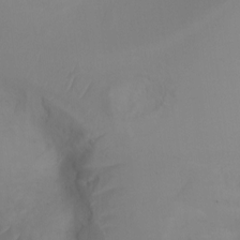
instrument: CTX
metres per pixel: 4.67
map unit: Ht
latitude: -6.7274
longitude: -26.9703
